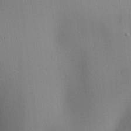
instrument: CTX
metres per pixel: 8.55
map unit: lAa
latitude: 1.9906
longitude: -116.5924
